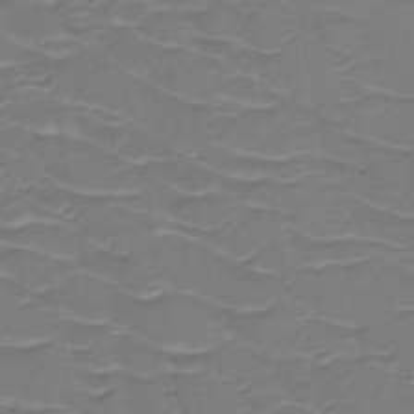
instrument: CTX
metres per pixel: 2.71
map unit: HNb
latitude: -50.1795
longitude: -47.0837
